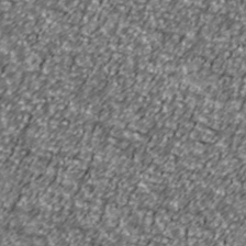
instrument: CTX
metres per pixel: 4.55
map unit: Ave
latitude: 41.1025
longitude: -113.8772
